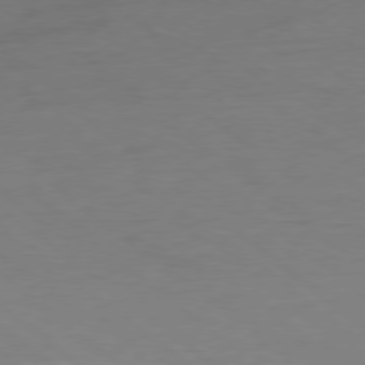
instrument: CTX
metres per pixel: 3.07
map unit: Ap
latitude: -78.7463
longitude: -78.4034
